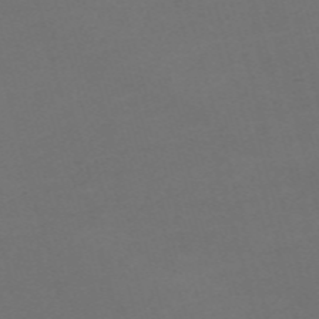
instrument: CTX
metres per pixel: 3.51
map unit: Nve
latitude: -59.4076
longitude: 58.3495
